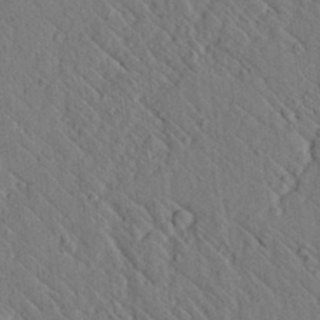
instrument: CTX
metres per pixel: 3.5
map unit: lAvf
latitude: 7.5560
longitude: 159.9367
